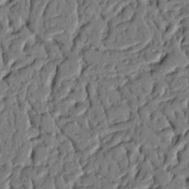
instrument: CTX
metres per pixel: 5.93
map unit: Nhu
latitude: 19.9906
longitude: -78.1767
